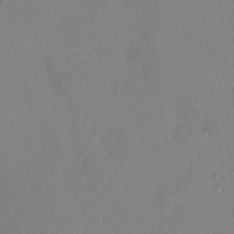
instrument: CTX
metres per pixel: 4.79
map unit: HNhu
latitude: 6.3089
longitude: -3.3292
